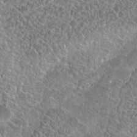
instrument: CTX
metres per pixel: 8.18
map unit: Hto
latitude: 19.2159
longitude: -37.0270
